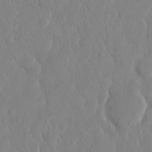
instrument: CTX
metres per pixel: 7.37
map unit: eHh
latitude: 12.6869
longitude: -69.4238
